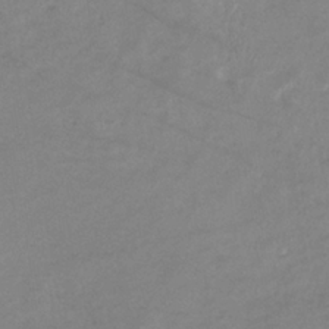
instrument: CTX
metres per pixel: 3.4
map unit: eHb
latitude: -36.6140
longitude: 74.4062
